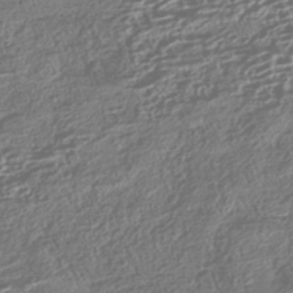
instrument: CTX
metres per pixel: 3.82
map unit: HNhu
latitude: -42.5195
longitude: 104.3495
